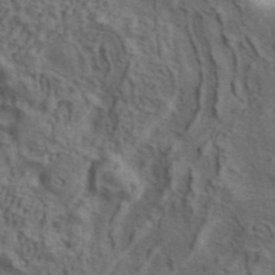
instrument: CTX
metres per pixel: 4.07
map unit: ANa
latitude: 41.5371
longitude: 13.8800
